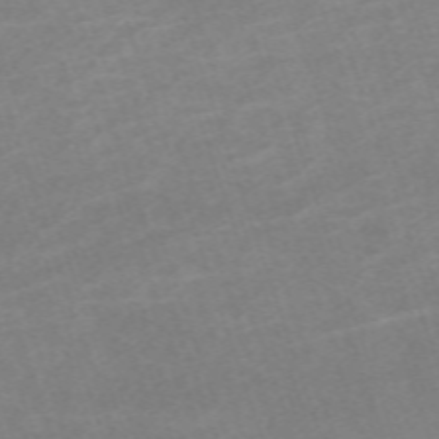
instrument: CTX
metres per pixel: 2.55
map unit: eHh
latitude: -64.2173
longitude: 50.2361
